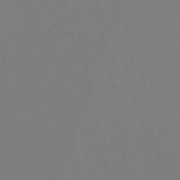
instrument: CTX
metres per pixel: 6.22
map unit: eHb
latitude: -50.5196
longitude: 73.3698
